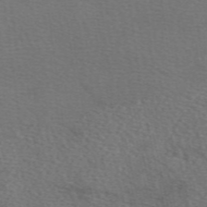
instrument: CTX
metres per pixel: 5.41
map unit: eAb
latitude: 50.2711
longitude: 113.0676
